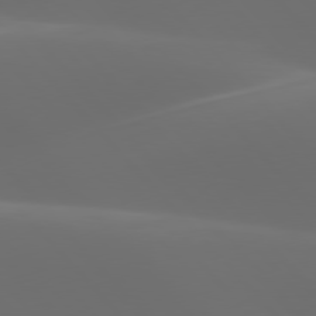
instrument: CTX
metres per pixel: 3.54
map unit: lApd
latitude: 77.7827
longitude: -53.2348
